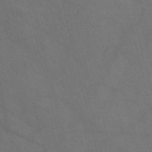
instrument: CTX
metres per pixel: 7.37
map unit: Nve
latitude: -57.4454
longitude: 51.4643
